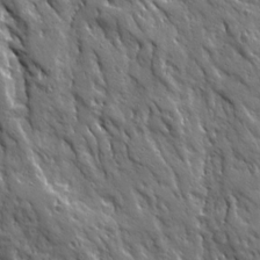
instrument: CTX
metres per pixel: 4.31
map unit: Ave
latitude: 19.9717
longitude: -135.7071
